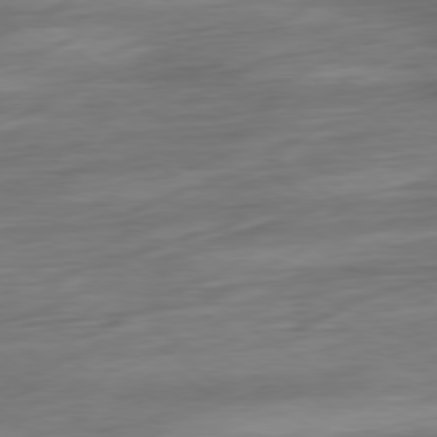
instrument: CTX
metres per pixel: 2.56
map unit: Ap
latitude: -80.4062
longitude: -69.3104
